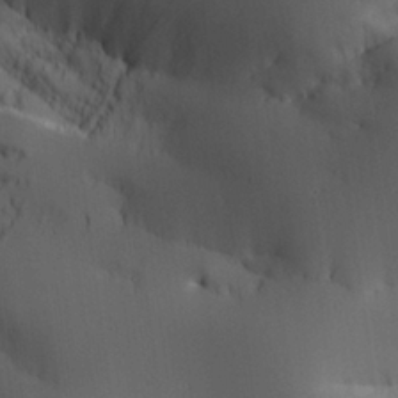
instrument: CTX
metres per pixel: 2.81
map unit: Aa
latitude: 25.6693
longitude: -127.3104
